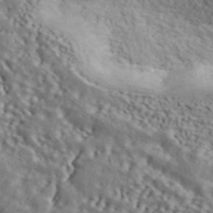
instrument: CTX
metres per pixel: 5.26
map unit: ANa
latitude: 45.4237
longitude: 44.6896
